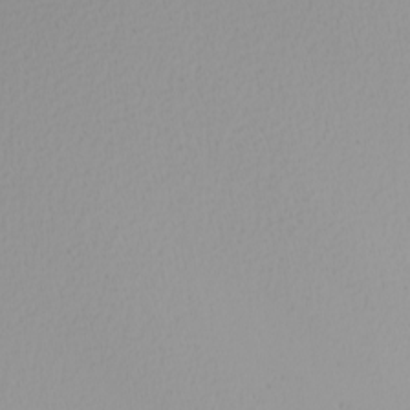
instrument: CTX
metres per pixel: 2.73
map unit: Nhu
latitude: -7.5399
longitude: -95.8017
